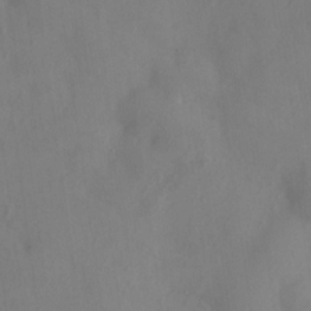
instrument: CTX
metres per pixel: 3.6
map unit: HNhu
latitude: 6.4412
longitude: -6.5735
